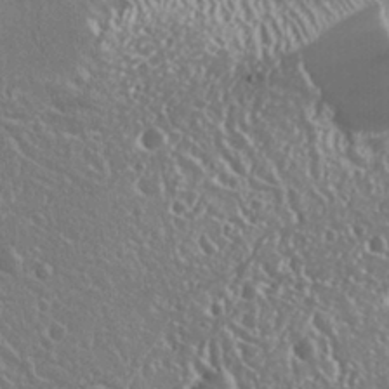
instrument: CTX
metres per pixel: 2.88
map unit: Nhu
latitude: 25.3859
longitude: -59.2726
